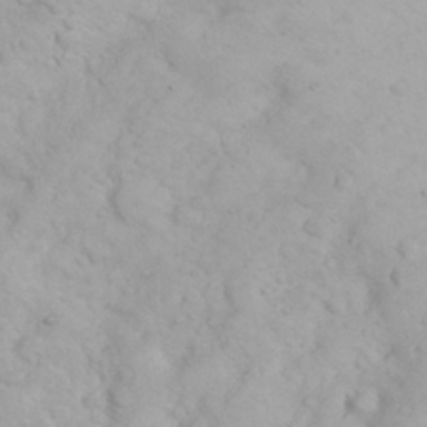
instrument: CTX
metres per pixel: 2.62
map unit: eHh
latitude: 31.7828
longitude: -60.6868
